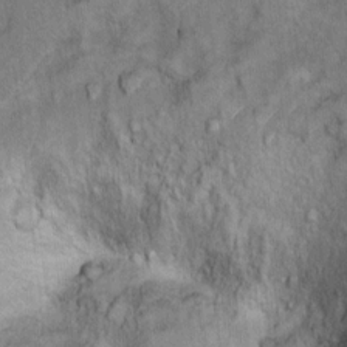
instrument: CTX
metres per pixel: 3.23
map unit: Ht
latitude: 11.9150
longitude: -33.0270
